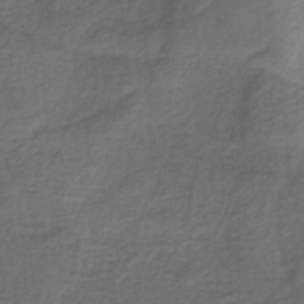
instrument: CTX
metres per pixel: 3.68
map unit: HNb
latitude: -35.8989
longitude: 58.7085
